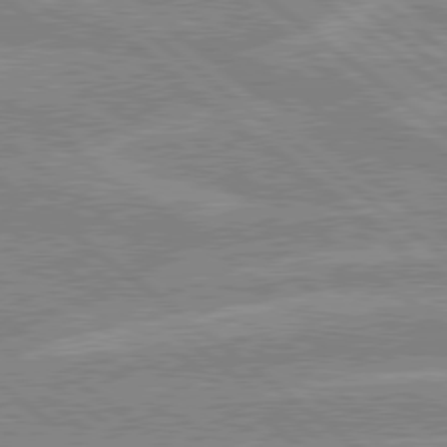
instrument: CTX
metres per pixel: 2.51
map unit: lApd
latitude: 79.0837
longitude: -160.0444
